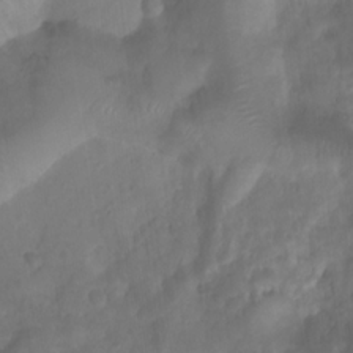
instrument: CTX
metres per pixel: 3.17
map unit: Ht
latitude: 1.8961
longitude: -21.6694
